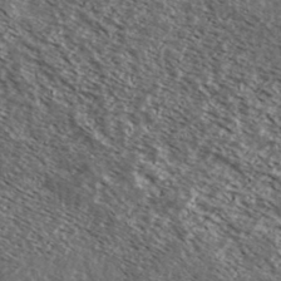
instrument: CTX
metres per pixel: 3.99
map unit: Ave
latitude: 38.0822
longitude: -108.9891
